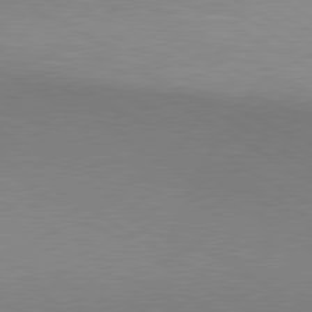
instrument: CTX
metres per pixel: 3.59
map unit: lApd
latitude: 80.2711
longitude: 156.0283
